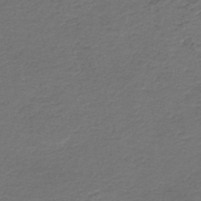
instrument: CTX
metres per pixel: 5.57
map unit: HNb
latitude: -43.6154
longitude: 50.9353
